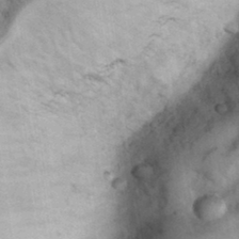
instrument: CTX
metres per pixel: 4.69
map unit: eHh
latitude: 33.7450
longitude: -67.9339
